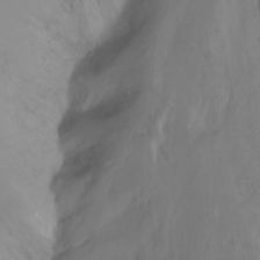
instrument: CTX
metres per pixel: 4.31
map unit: Nhu
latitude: -13.7856
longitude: -61.4048
